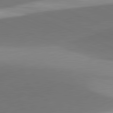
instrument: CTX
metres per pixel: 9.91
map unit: lApd
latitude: 81.5938
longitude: 129.7100
